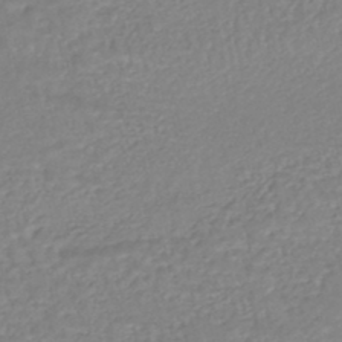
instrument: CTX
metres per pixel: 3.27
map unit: HNhu
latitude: -47.4454
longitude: 96.1795
